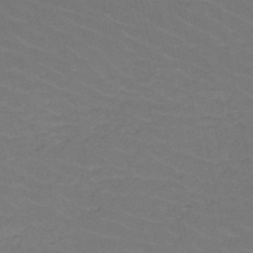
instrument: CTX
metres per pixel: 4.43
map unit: HNb
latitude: -49.9367
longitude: -52.4979
